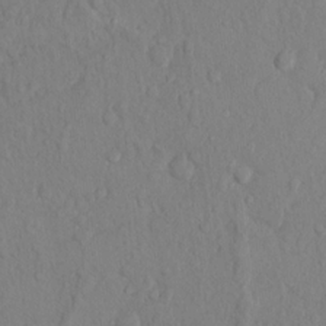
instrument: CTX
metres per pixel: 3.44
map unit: Hto
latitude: 14.1011
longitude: -29.3859
